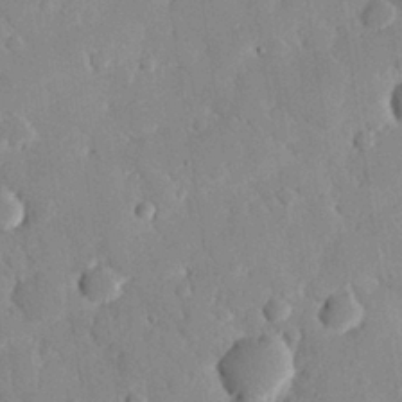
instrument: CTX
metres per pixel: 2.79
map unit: eHh
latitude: 28.1200
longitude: -79.8584
